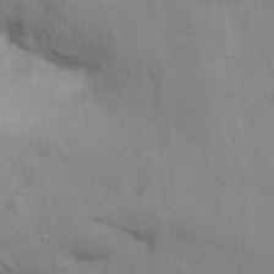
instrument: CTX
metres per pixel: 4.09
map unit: Nhu
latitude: 16.5357
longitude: -33.2915
